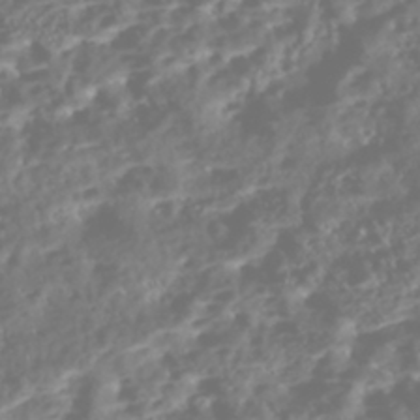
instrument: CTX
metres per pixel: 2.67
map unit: Nhe
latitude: -46.1228
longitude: 151.5777
